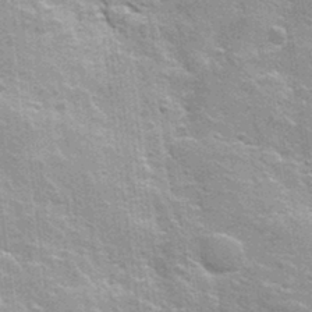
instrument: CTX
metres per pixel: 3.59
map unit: Hto
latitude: 23.4615
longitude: -47.4994
